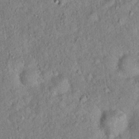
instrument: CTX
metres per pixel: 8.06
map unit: Hto
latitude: 17.3293
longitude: -52.6113
